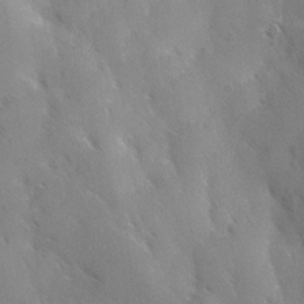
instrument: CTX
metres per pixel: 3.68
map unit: Ave
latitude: -0.4440
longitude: -112.0822
